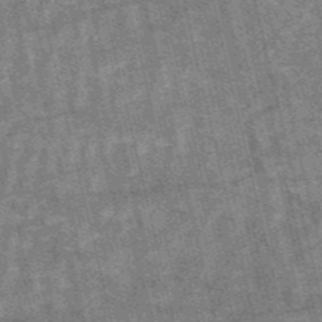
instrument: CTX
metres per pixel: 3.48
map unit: HNb
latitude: -53.9178
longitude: -43.0270
